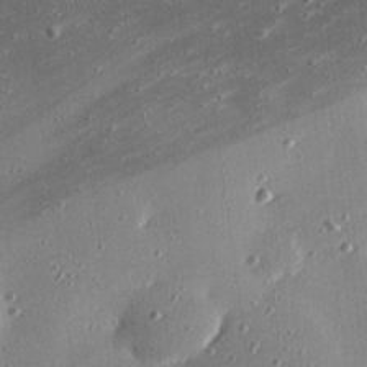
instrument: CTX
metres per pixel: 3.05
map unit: eHh
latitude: 24.8380
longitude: -89.0648
